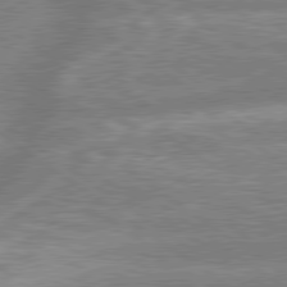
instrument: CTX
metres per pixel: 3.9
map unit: lApd
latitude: 79.3671
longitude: -159.3482
